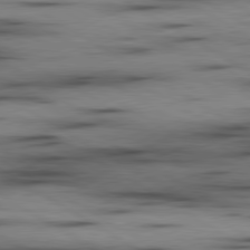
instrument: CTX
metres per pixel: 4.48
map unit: lApd
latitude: 80.0633
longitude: 158.1416
